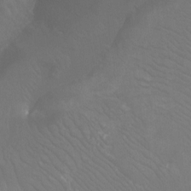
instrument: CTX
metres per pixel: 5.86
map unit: Htu
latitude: -12.9731
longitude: -48.1956
